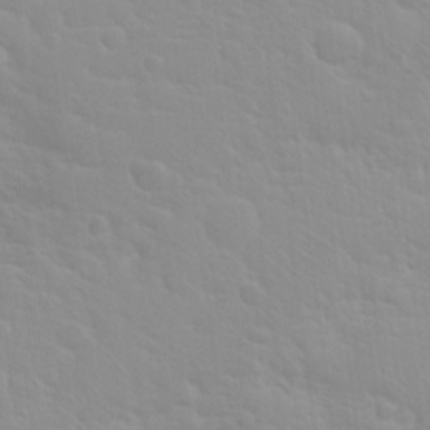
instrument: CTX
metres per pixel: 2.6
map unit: Hto
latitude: 20.2901
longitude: -33.3860
